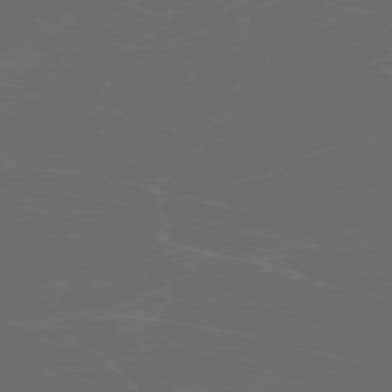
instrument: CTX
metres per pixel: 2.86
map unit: Hpe
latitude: -73.3698
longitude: 5.4454
